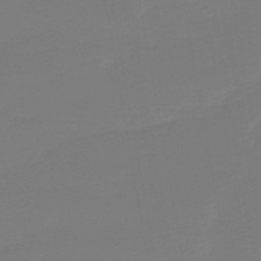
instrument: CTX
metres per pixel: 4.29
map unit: lHb
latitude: -45.1053
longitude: 63.7288
